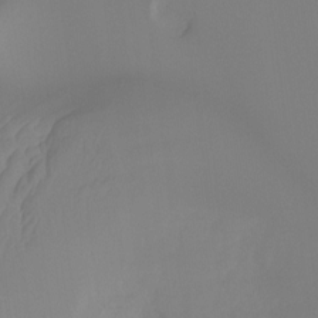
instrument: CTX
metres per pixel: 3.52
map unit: Ht
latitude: -15.6722
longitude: -42.7435
